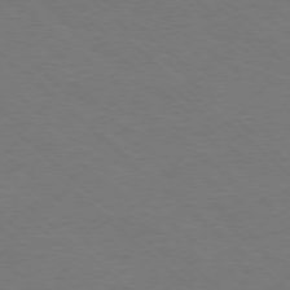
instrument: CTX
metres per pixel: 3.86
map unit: Ap
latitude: -78.3306
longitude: -86.2522
